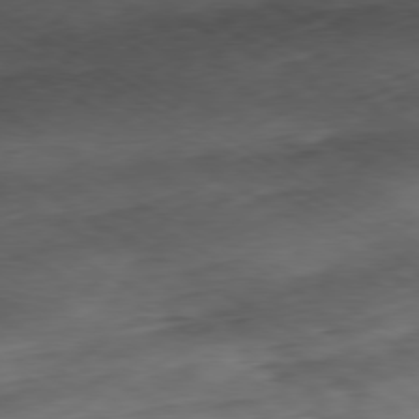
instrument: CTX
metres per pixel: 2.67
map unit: Ap
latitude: -80.2740
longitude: -71.3293
